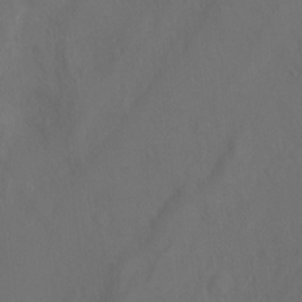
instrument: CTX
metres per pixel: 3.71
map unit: Ht
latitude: 1.4426
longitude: -34.1766
